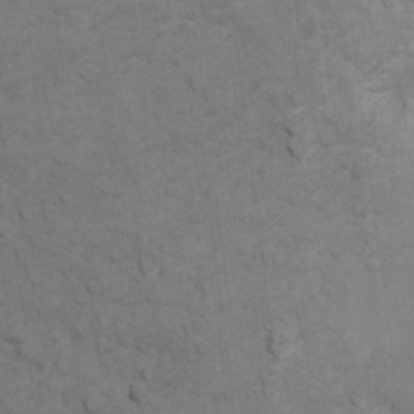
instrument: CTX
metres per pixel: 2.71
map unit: Ht
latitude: 11.5371
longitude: -33.2348
